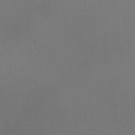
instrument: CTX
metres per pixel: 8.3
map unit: HNhu
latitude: -0.9164
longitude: -0.5168
